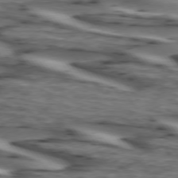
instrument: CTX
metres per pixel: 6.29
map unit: lApd
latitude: 74.3467
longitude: -71.7827
